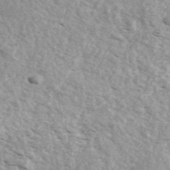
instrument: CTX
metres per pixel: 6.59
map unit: ANa
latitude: 44.0444
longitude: 46.9919
